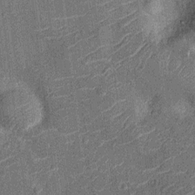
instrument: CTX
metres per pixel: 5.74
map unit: Nhu
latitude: -13.6533
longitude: -23.4615
